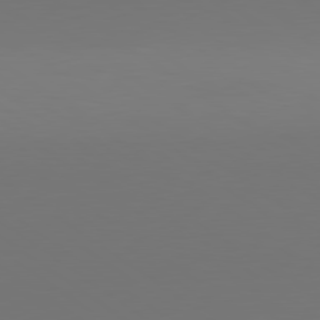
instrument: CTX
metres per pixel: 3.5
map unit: lApd
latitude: 79.9717
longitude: 158.4440
